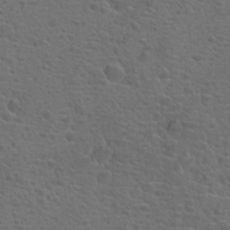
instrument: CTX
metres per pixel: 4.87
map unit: Hto
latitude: 18.6868
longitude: -42.0444
